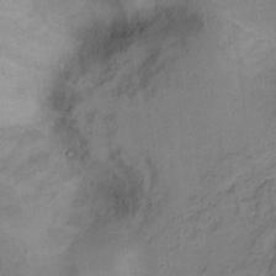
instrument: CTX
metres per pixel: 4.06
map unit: Ht
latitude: 10.1578
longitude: -40.3089
